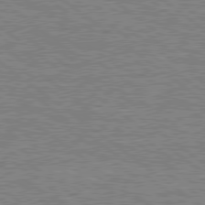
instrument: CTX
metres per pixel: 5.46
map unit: Hpe
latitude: 78.8569
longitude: -156.8002
